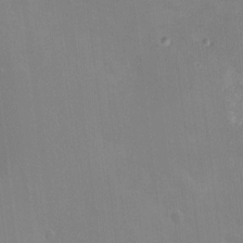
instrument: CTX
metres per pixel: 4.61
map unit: HNhu
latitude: 8.2334
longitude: 4.6896
